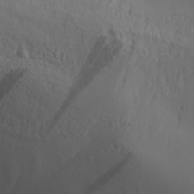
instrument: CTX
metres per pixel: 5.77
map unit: Aa
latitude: 30.1011
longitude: -132.6679
